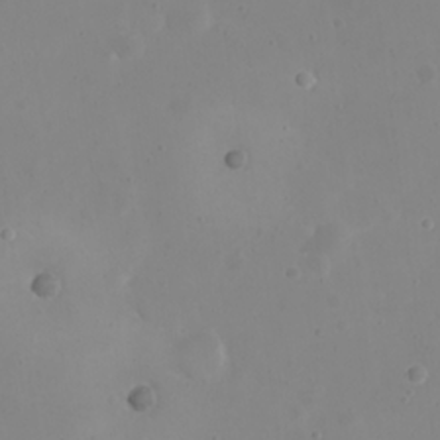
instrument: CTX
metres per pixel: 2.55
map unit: eHh
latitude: 21.4616
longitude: -63.5749
